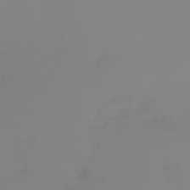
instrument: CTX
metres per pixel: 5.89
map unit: HNb
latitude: -45.4832
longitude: 55.6344
